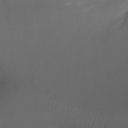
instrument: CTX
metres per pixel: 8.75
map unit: Ht
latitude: -11.8422
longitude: -44.5168
